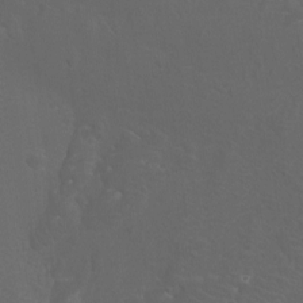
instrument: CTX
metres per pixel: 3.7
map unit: Htu
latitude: -11.9556
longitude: -71.3104
